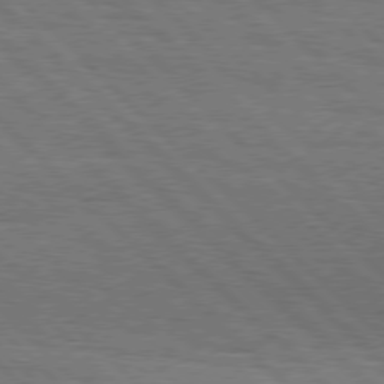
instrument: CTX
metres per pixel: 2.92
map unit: Hpe
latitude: 76.8380
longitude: -127.6127
